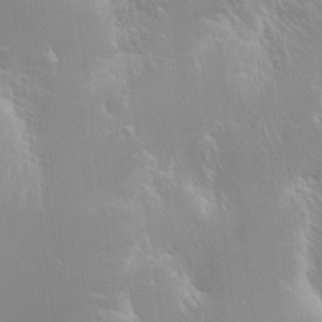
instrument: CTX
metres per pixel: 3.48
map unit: Hto
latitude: 18.6868
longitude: -56.4601
